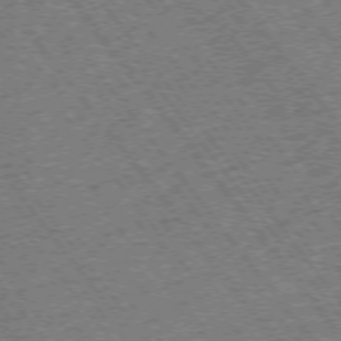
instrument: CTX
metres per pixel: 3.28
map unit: Ap
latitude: -75.5022
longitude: -87.7638
